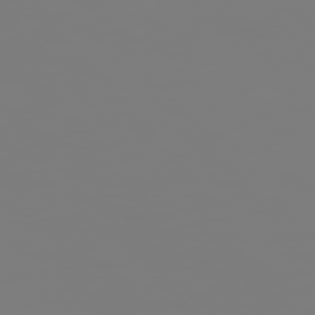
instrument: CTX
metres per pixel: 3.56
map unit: Hpe
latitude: 75.7450
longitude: -127.8395
